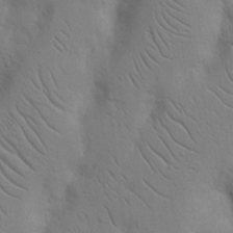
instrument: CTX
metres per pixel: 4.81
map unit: Nhu
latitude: 15.1970
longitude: -75.0081
